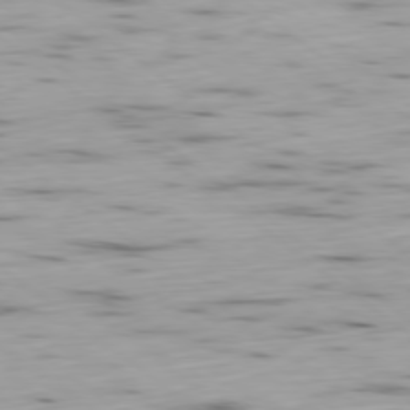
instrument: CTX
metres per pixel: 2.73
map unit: Ap
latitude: -79.1053
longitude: -74.1011
